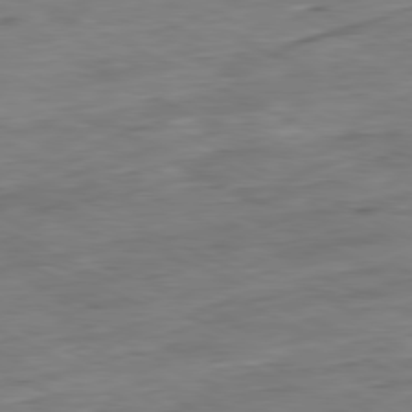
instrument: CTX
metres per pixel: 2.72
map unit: Ap
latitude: -80.9731
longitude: -82.3278
